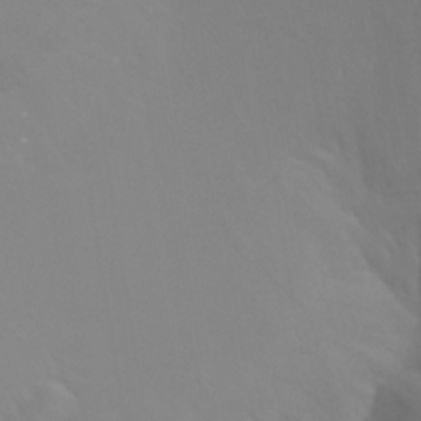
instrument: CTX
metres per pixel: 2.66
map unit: Ht
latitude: -8.1984
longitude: -33.0270
